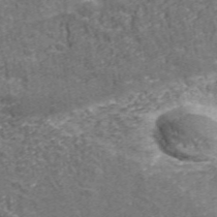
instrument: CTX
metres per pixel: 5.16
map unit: eHh
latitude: 43.2915
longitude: -90.8002
